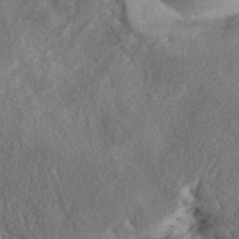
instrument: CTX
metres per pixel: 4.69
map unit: ANa
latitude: 42.4790
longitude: 51.8800
